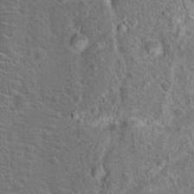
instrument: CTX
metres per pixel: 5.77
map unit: Hto
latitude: 18.1955
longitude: -43.0081
